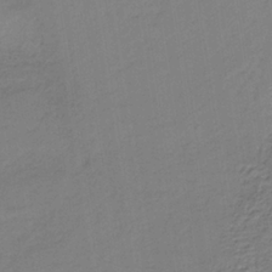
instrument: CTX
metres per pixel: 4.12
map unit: HNb
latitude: -35.7667
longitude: 56.9730
